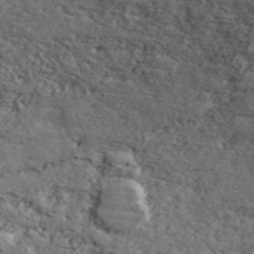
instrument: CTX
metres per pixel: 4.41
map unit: ANa
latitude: 43.6694
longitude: 44.7841
